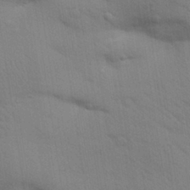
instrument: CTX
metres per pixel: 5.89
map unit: Aa
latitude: 31.8962
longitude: -146.5357
